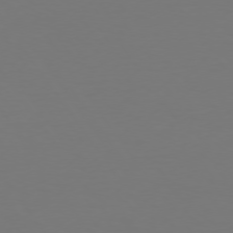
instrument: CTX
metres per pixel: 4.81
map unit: Hpe
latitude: 73.8017
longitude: -123.4237
